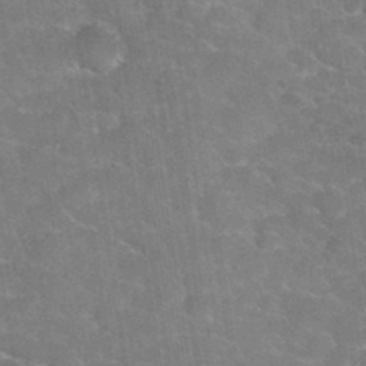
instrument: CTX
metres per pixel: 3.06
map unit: Hto
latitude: 35.1403
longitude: -52.8569
